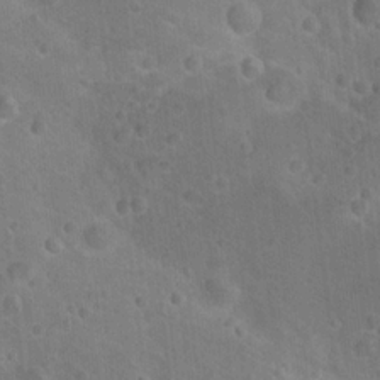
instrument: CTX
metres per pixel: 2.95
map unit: Nhu
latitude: 17.8205
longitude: -32.6679
